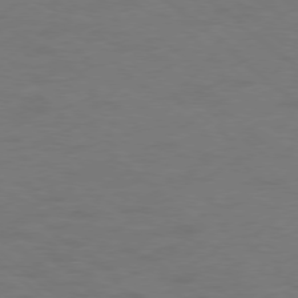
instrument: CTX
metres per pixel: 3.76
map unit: Ap
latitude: -78.5951
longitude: -67.9906
